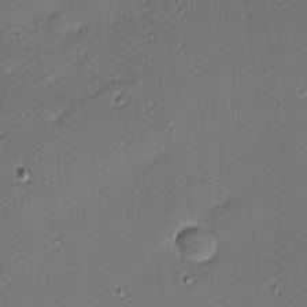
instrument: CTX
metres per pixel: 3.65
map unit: eHh
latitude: -2.8974
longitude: -83.2348
